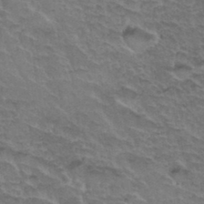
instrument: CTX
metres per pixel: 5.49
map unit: Hto
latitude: 35.2914
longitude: -45.5371
